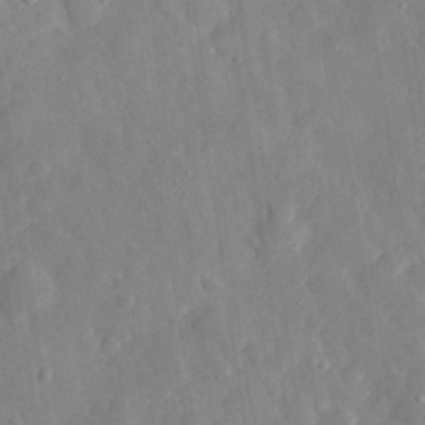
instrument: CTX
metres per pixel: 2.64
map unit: eHh
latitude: 29.1592
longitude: -77.9717
